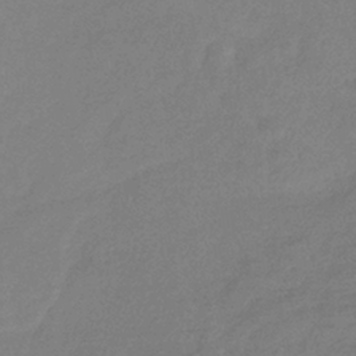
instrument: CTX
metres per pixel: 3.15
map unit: eHb
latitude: -37.1431
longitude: 78.9352
